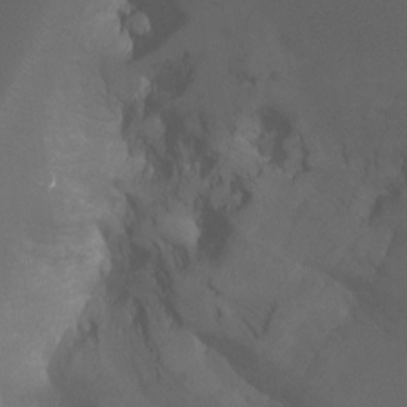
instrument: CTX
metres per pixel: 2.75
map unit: Ht
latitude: -1.1809
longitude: -18.2144
